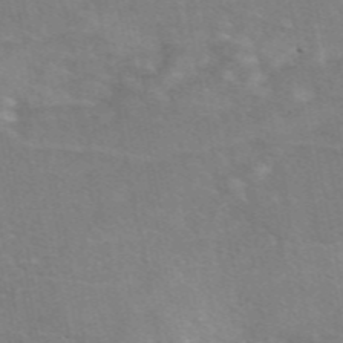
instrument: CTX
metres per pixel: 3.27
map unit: eAb
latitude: 49.0647
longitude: 120.6896
